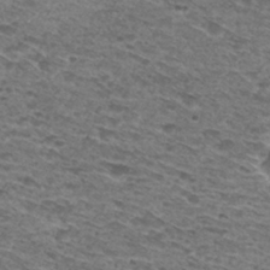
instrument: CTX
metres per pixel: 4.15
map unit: Hto
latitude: 30.4790
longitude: -47.9717
